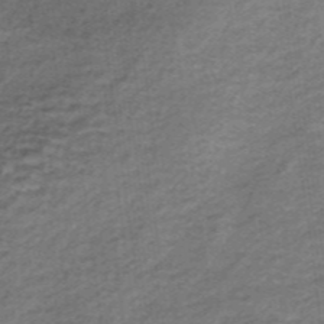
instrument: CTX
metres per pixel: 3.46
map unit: lHb
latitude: -36.5762
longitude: 60.3306
